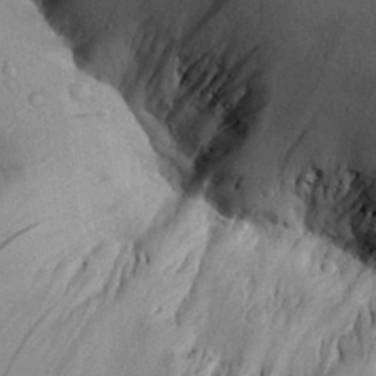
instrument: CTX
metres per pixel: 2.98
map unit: Aa
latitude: 26.6869
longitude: -134.8947
